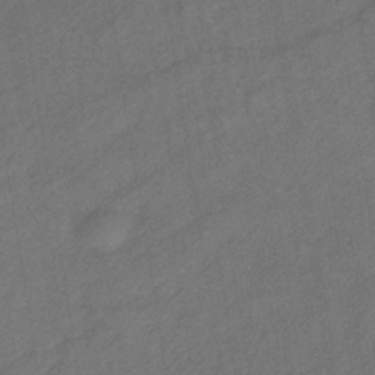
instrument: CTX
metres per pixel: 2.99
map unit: lHb
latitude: -36.8408
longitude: 71.1809
